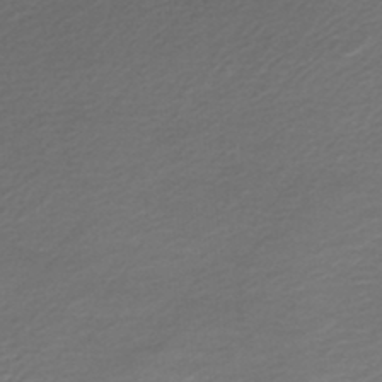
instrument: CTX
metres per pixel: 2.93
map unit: ANa
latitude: -44.9542
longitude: 105.9745
